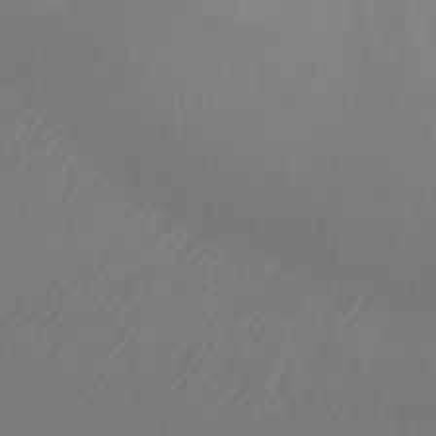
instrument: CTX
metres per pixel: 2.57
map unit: Ht
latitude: -9.7478
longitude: -33.5182
